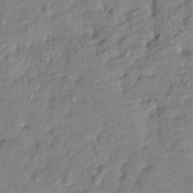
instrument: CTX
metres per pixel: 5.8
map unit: Htu
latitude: -8.1228
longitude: 177.6722
